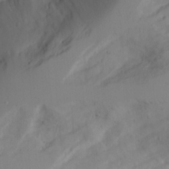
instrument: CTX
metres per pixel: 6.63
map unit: Aa
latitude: 24.7246
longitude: -132.0633
